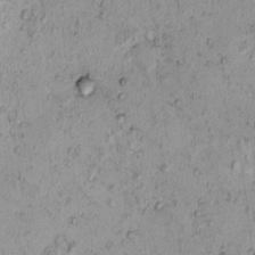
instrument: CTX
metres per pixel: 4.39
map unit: eHh
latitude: -0.7464
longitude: 19.0297
